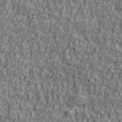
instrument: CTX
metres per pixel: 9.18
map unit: Ave
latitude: 41.5371
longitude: -112.7246
